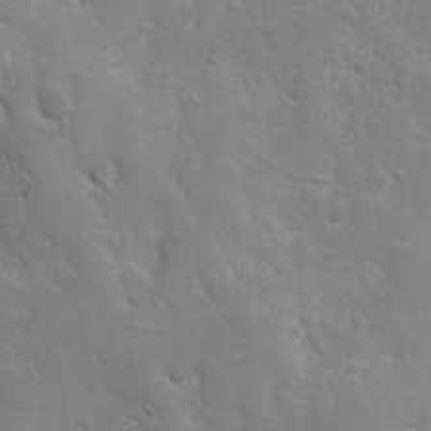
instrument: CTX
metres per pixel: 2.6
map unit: Ave
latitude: 9.9339
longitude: -103.9906
